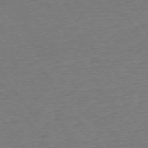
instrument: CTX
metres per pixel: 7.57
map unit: Ap
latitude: -75.2187
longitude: -85.2915
